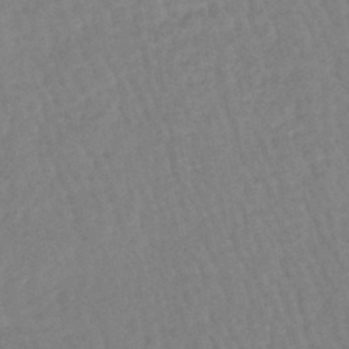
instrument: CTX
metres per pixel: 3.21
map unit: eHb
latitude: -45.5399
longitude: 80.3684
